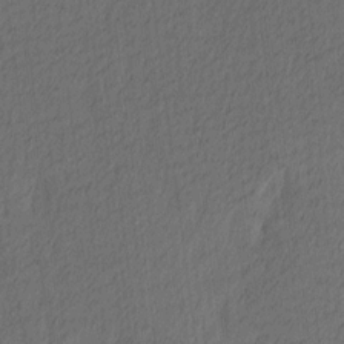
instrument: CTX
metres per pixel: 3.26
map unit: Ave
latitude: 13.5182
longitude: -106.5924
